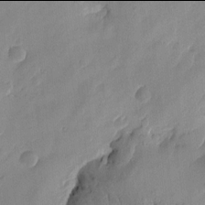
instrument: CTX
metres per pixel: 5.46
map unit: Htu
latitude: -2.0094
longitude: -176.5168
